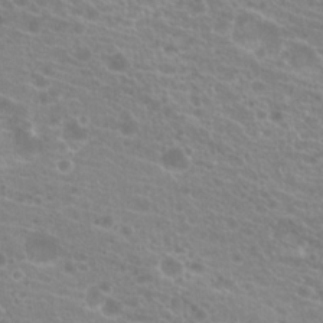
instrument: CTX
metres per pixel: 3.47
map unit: Hto
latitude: 21.0459
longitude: -40.5167
